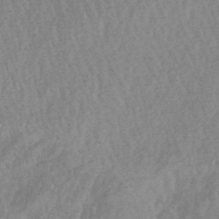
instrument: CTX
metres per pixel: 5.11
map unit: lHb
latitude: -44.7085
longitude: 79.5588
